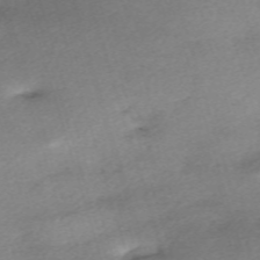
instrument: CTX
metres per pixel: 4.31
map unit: eHh
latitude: -61.6722
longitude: 53.5399
